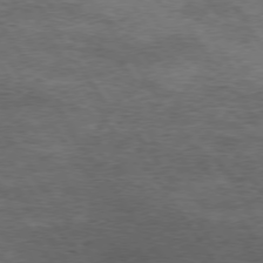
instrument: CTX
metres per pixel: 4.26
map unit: Hpe
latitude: 74.6113
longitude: -142.2712
